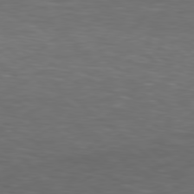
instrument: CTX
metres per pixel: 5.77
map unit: Hpe
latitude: 79.0648
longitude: -128.0444
